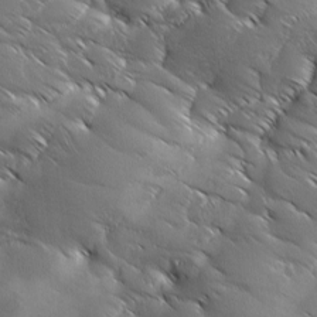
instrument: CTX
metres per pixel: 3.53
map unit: Ave
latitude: 1.4615
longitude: -114.1577
